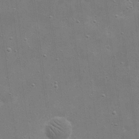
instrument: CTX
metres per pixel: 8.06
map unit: eHh
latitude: 20.7813
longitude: -67.0080
